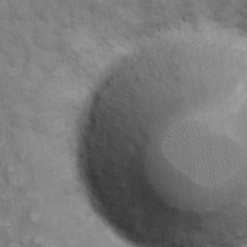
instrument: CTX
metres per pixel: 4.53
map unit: eHh
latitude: 7.2537
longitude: -64.8191
